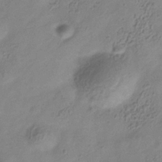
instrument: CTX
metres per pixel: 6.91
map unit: Hve
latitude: -34.6896
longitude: 89.1809
